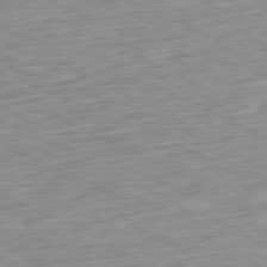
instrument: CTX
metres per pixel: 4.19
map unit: Ap
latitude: -81.1431
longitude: -70.2144
